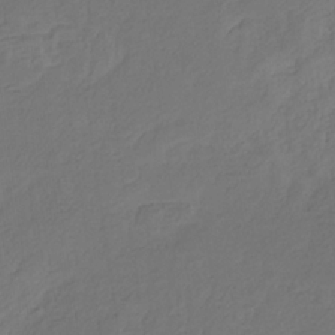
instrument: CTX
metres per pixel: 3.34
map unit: eHb
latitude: -30.3117
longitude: 68.4251
